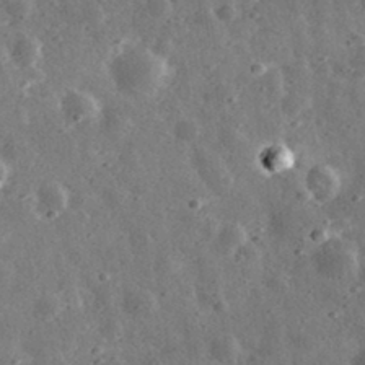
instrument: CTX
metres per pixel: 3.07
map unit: eHh
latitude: 33.7072
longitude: -79.2159
